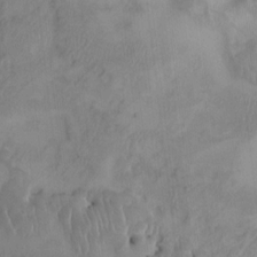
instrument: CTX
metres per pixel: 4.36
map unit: HNhu
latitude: 3.7260
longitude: -5.8583
